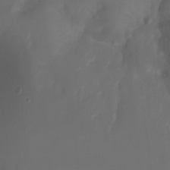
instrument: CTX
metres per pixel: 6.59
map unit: Nhu
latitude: -15.6533
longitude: -57.3103
